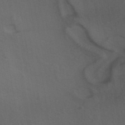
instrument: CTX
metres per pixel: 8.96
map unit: ANa
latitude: 39.9528
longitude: 28.6707
